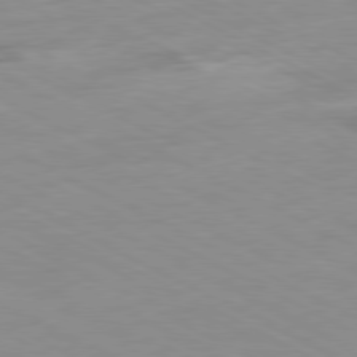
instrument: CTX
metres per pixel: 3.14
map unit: Ap
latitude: -80.7463
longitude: -92.1389
